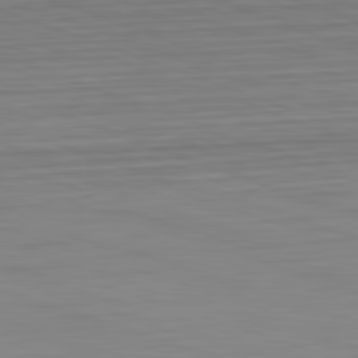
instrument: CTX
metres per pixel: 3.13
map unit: Hpe
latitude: -82.7841
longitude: 12.9164
